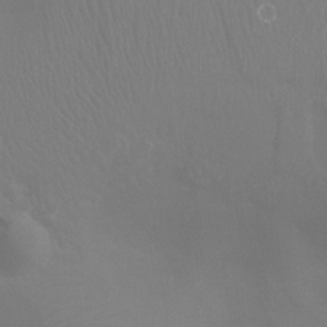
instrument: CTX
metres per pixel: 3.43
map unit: Ht
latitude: -4.0850
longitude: -26.1767
